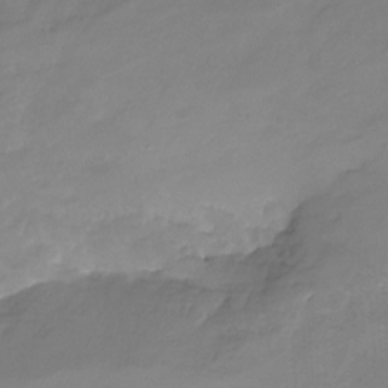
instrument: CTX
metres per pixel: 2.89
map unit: Nhu
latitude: -22.4062
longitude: -56.4412
